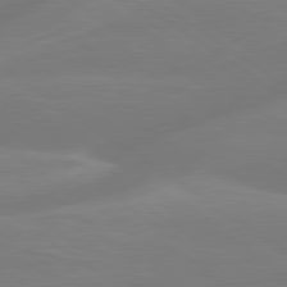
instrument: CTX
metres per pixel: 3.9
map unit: lApd
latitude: 79.4994
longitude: -149.3482
